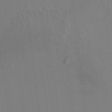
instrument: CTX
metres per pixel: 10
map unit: HNhu
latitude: 5.4048
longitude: 7.2187
